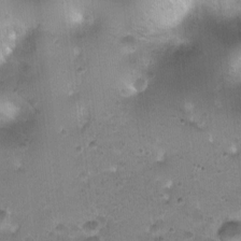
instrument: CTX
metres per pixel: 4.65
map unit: Ht
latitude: 4.1767
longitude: -19.5371
